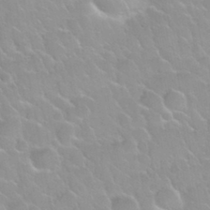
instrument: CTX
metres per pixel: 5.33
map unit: Nhu
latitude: 30.3090
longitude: -54.7813
